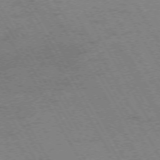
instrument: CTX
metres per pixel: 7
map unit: Hpe
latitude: -73.9367
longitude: 2.7463
